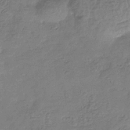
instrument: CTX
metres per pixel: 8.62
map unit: eHb
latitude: -35.2187
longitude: 80.3684
